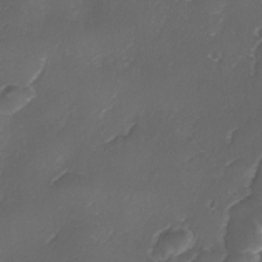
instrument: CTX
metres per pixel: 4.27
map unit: Ave
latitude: -9.9745
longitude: -122.2334
